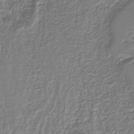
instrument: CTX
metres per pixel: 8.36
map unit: HNb
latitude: -40.1417
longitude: 51.2943
